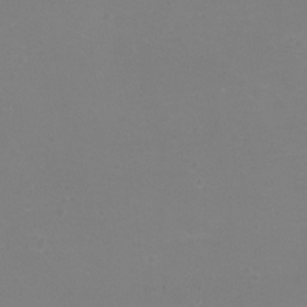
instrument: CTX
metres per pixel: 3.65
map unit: eHh
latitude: -12.1795
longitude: -60.5545
